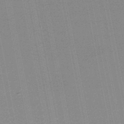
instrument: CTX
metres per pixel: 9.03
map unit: lHb
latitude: -48.2929
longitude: 68.6140
